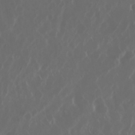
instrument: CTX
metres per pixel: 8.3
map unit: Nhu
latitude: 30.0633
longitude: -60.0822
